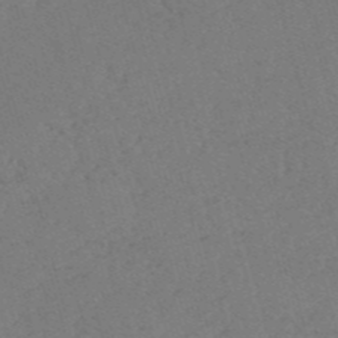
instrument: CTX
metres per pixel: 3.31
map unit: eHh
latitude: -54.8975
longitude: -89.2915
